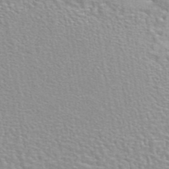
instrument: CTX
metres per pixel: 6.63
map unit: eAb
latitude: 44.1766
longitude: 110.4062
